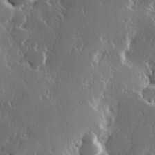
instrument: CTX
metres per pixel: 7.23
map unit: Hve
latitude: 23.3104
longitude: 146.1228
